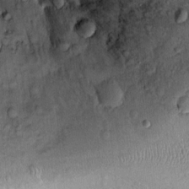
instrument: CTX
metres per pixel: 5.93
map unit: Ht
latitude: 10.0633
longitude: -37.6694
